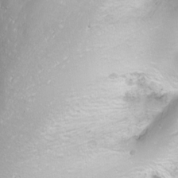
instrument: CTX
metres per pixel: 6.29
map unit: Nhu
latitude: -9.8611
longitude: -69.0080
